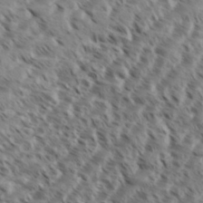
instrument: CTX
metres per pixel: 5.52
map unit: eHh
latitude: 35.9906
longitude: -138.6113
